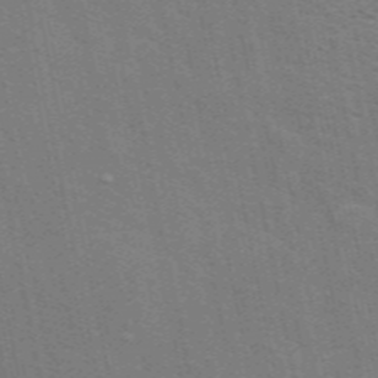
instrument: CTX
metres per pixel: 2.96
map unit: ANa
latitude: 48.9892
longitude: -75.9150
